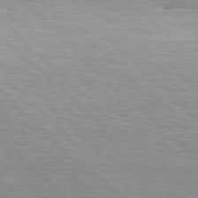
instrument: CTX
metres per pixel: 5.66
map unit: Hpe
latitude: 78.1956
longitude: -139.0836
